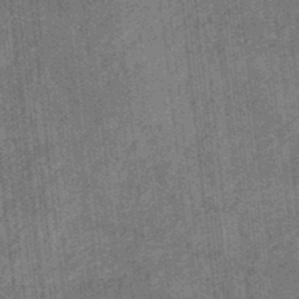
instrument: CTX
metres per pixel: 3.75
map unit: eHb
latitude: -35.2187
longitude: 79.0297
